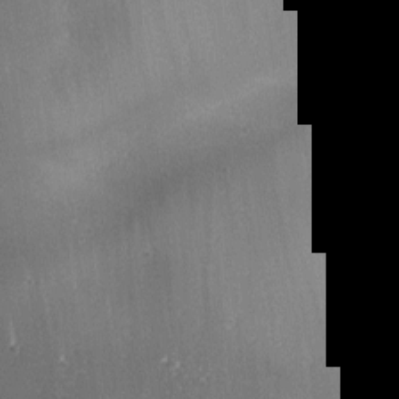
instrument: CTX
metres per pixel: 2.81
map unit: lAa
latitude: 1.6316
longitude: -116.4979
